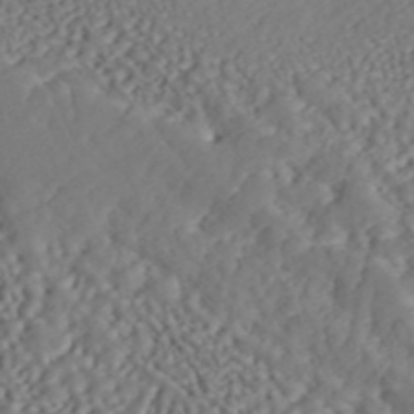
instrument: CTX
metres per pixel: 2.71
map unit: ANa
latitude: 44.2145
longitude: 37.6155
